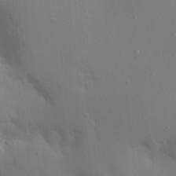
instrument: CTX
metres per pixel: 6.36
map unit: Aa
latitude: 22.2145
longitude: -146.0822
